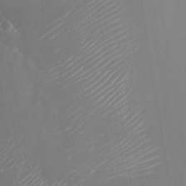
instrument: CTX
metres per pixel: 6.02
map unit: Nhu
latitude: -24.9919
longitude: -72.8758
